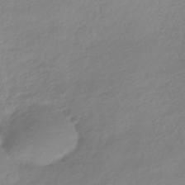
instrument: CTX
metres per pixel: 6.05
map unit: HNhu
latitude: -41.0675
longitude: 93.9745
